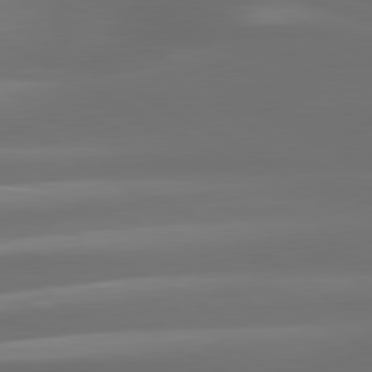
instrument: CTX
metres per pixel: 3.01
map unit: lApd
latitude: 80.4601
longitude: -139.3293
